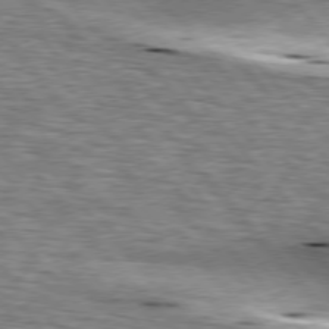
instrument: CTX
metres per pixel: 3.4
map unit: lApd
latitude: 76.8002
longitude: -61.1970
